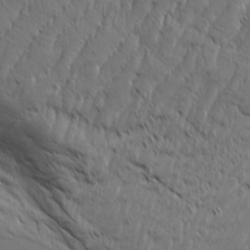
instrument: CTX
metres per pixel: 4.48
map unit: Aa
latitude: 8.2712
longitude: -130.1200
